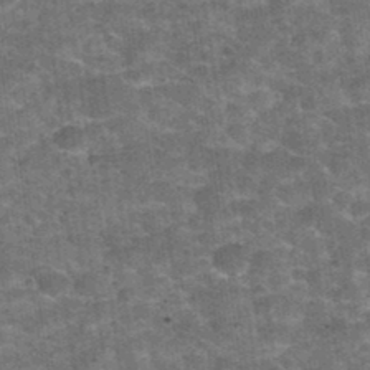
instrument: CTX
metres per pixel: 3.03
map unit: Hto
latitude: 34.6679
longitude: -52.9136
